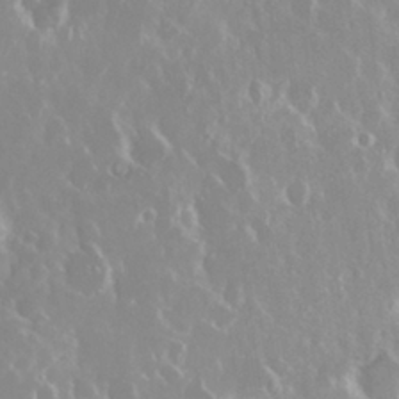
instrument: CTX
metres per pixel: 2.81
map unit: Nhu
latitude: 29.2915
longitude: -61.4426
